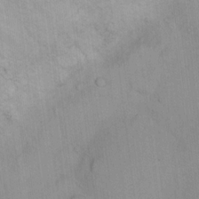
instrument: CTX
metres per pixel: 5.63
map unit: Ht
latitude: 14.5924
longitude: -39.6127
